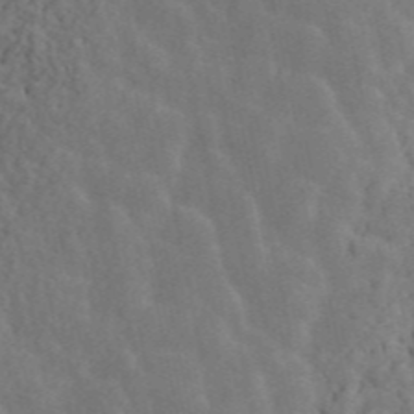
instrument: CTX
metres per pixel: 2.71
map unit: ANa
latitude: 47.1026
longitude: -84.2712
